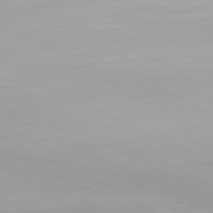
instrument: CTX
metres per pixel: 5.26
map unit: Hpe
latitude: -81.1809
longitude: 16.5574
